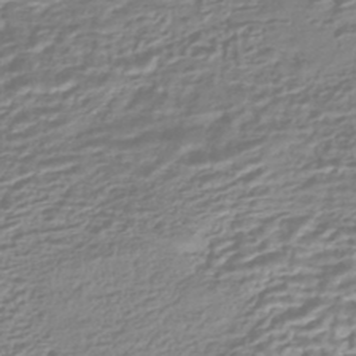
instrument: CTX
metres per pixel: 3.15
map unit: HNhu
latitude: -44.1228
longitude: 99.8989
